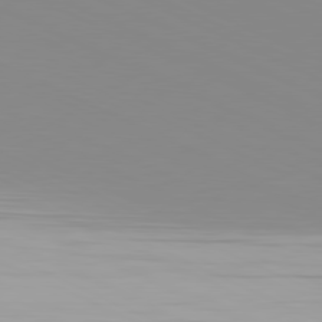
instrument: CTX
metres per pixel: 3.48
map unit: Hpe
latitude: -81.5210
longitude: 19.4265
